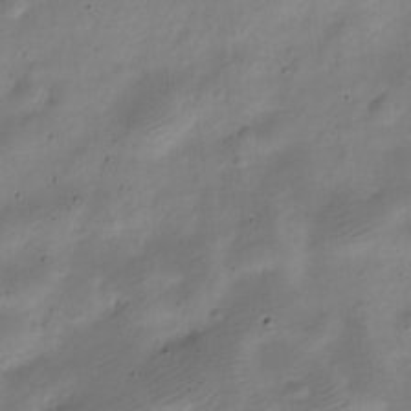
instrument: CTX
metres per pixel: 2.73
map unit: Nve
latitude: -24.8219
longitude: 105.8989
